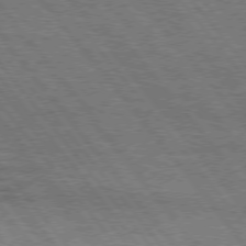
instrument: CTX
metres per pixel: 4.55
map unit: Hpe
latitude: 75.1214
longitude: -139.1214
